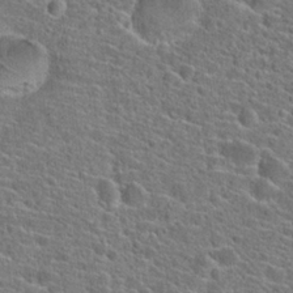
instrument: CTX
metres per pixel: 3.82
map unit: Hto
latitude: 23.6883
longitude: -44.8002
